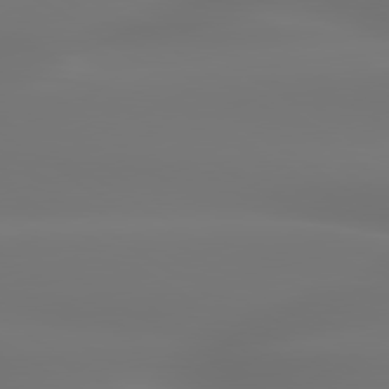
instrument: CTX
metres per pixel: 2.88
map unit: lApd
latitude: 79.7261
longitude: -137.3293
